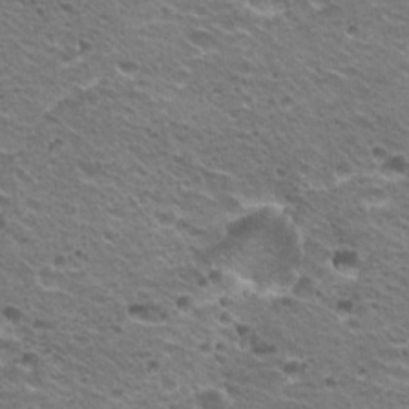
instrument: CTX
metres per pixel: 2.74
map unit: Hto
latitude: 21.1403
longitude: -32.7057
